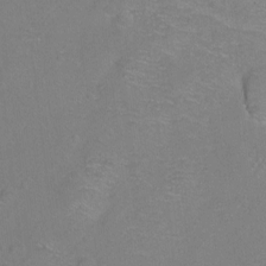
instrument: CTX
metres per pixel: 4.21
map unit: Ht
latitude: -8.4629
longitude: -36.6869
